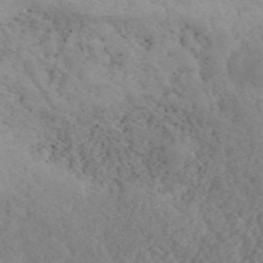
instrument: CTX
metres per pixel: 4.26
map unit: ANa
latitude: 41.9339
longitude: 51.8611
